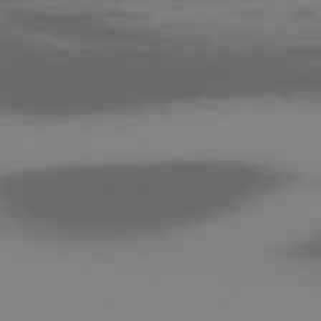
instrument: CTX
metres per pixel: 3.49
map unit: Ap
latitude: -77.8044
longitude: -67.1781
